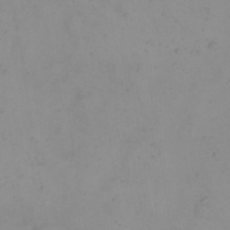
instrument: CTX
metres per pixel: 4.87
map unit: eHh
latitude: 21.6883
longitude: -64.9136
